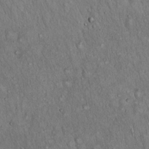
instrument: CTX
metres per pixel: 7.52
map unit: Hto
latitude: 15.7450
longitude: -58.7435
